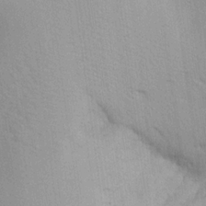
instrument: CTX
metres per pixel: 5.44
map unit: Aa
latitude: 21.1403
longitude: -144.4979
